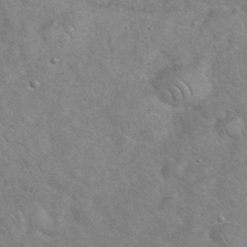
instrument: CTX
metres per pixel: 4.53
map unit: eHh
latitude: 37.2726
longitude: -64.0255
